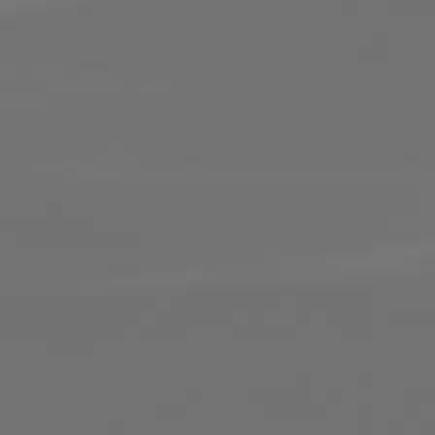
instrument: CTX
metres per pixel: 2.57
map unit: lApd
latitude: 82.1199
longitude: -160.3467
